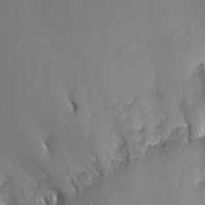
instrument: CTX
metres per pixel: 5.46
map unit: Nhu
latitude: -11.8045
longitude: -48.9325
